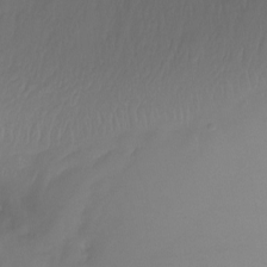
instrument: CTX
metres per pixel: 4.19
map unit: Ht
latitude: -14.8408
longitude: -49.3293
